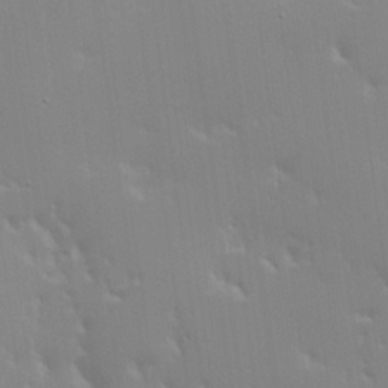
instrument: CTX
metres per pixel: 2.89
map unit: Hve
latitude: 17.4804
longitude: 150.9353
